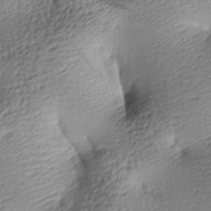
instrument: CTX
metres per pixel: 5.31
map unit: lAa
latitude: -8.8975
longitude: -126.6680
